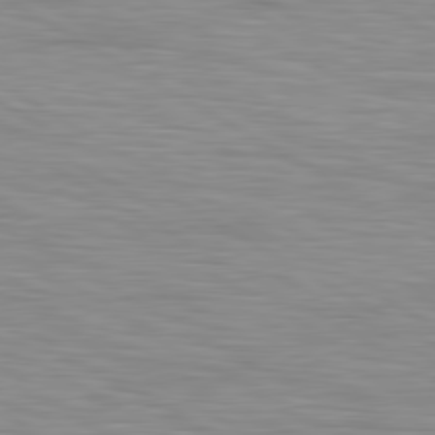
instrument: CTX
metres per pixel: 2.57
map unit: lApd
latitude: 80.5357
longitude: 160.3684
